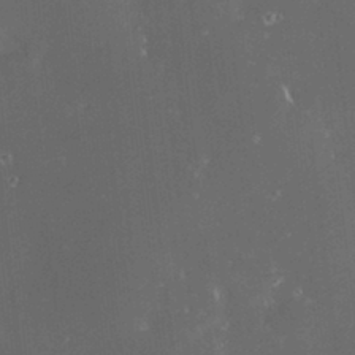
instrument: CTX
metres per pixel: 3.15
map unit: HNhu
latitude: 6.1389
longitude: 12.6708
